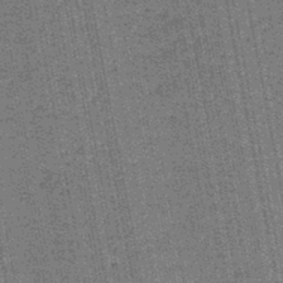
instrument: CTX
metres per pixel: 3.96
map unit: lHb
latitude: -44.5007
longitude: 58.1983
